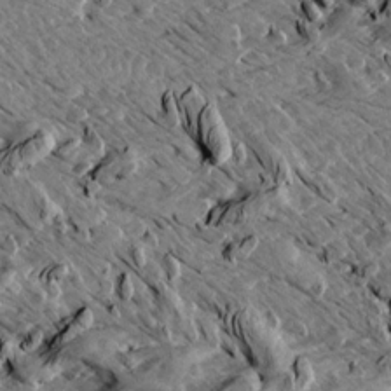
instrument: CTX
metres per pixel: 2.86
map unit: Aa
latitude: 12.7058
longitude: -141.6127
